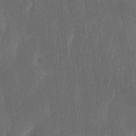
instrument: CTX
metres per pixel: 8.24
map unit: lAa
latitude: -6.7652
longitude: -129.0836
